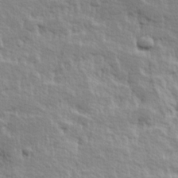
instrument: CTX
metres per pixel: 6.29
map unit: Hve
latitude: 25.3292
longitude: 144.4440
